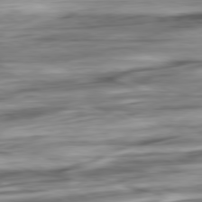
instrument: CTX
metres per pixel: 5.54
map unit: Ap
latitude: -81.0676
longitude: -67.9717
